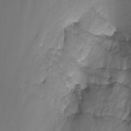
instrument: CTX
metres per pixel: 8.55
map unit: Nhu
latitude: -11.8611
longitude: -48.0255
